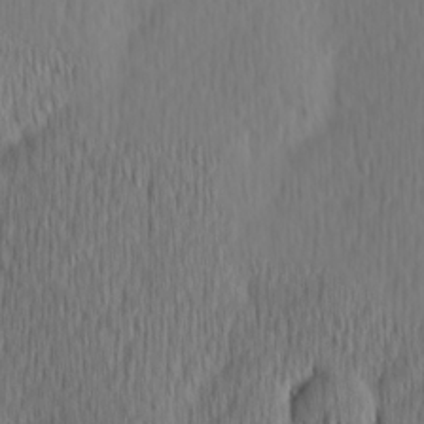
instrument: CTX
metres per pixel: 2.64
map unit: Hve
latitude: 13.2159
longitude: -91.2915
